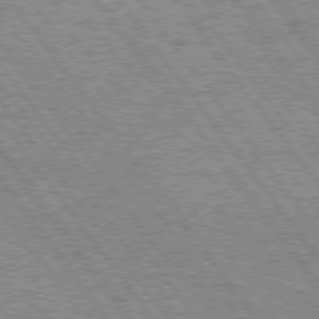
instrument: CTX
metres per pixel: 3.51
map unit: Hpe
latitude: 75.5749
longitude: -149.1025
